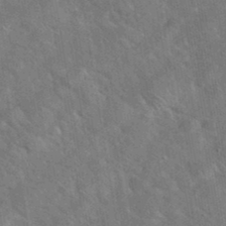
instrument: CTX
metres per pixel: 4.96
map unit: eHh
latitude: 38.0255
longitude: -65.1970
